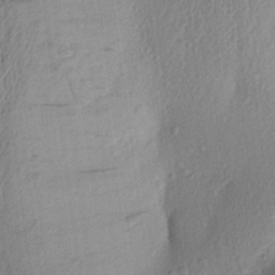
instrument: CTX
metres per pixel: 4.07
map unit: Aa
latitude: 23.0080
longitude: -149.8583
